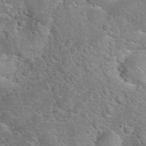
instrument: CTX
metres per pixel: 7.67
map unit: eHh
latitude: 36.4979
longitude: -65.3104
